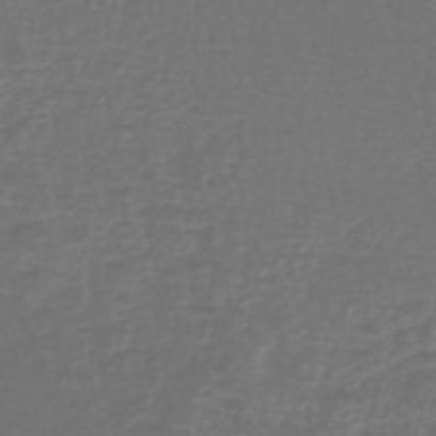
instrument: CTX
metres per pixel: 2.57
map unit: lHb
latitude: -42.8030
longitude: 64.9353
